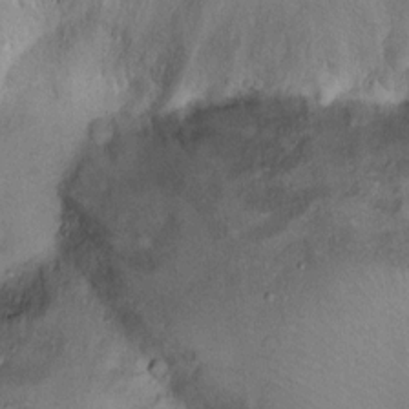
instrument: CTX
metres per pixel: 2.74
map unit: Ht
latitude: 12.4034
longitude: -39.9150
